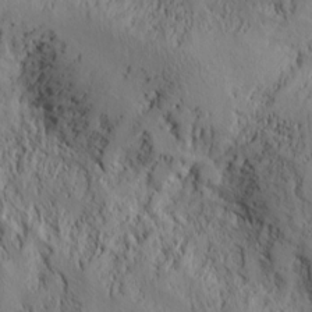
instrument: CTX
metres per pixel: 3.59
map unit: lAvf
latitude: 7.6127
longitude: 166.2550
